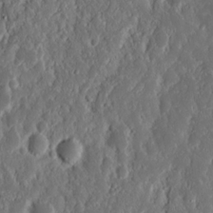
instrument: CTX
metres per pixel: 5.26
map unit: Nhu
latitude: 14.4223
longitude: -73.0648
